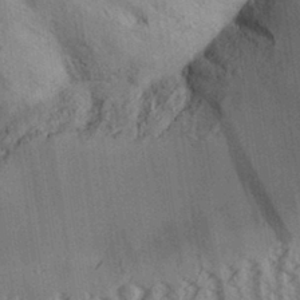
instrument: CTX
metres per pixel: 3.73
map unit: Aa
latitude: 32.9325
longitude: -139.4048
